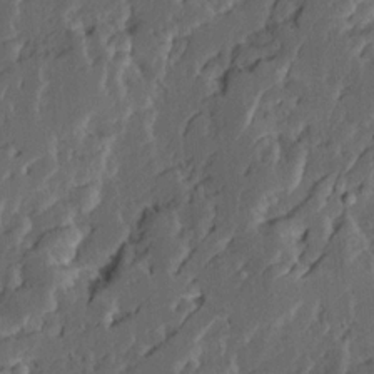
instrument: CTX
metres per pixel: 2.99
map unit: Ave
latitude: 14.7058
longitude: -137.1026
